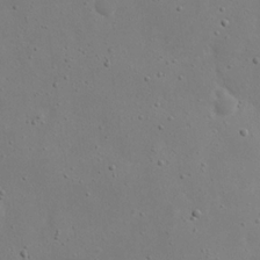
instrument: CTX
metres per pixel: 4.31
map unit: eHh
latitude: 19.0836
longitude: -71.5182
